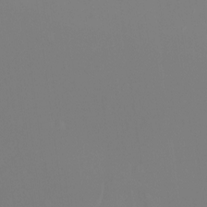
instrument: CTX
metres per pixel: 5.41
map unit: Nhu
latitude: -14.1606
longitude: -55.4993
